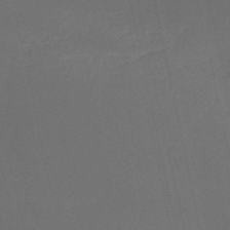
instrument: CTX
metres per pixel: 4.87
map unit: HNb
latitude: -53.1809
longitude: -42.3656
